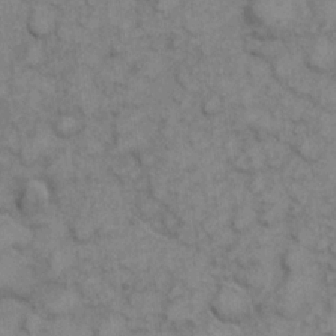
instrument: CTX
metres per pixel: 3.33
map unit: eHh
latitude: 7.1214
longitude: -65.0647
